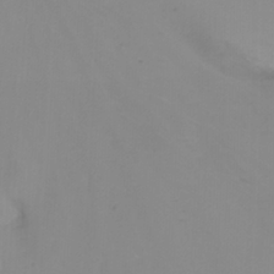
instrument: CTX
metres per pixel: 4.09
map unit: Nhu
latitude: -11.4832
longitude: -75.2348
